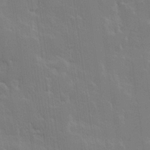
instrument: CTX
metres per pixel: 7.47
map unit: Hve
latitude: 23.0458
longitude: 147.1998
